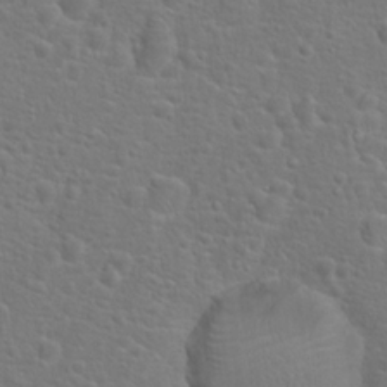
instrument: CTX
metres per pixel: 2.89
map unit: Hto
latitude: 17.8772
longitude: -42.0633
